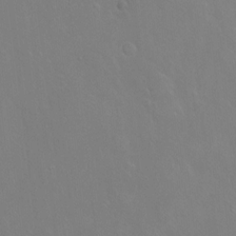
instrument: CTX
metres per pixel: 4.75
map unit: Ht
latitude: -6.6140
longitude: -37.4805
